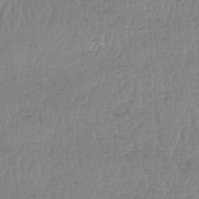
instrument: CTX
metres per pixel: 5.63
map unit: HNhu
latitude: -48.1417
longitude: 30.2928
